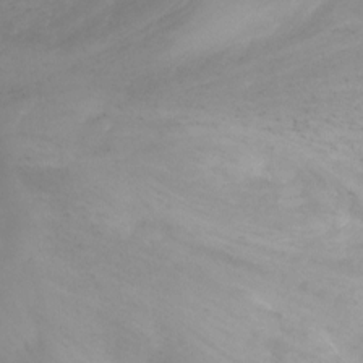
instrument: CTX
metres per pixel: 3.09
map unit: Ht
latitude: 2.3467
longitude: -33.8961
